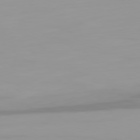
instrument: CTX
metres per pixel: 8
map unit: Ap
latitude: -79.4076
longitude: -94.6302
